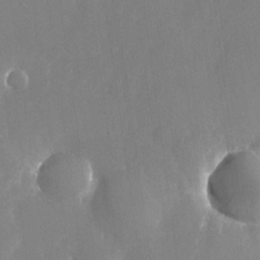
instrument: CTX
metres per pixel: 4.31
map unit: Nhu
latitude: -25.1998
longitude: -70.7813
